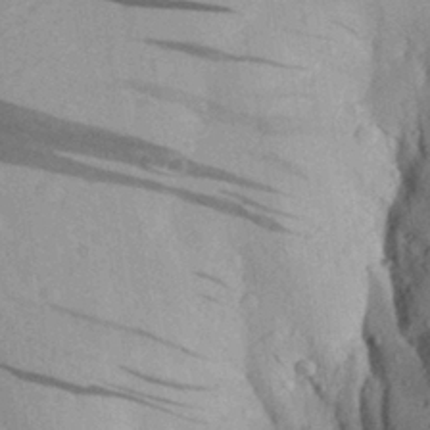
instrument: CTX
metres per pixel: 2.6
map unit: Aa
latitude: 30.0633
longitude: -136.0633
